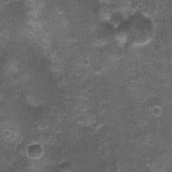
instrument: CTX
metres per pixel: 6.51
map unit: Nhu
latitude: 1.5182
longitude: -17.1214
